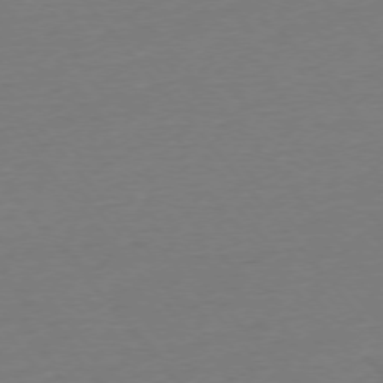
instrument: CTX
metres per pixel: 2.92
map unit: Ap
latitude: -75.7478
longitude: -93.7071
